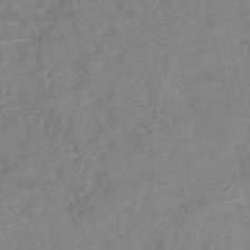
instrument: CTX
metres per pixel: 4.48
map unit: HNb
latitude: -54.2929
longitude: -47.6505
